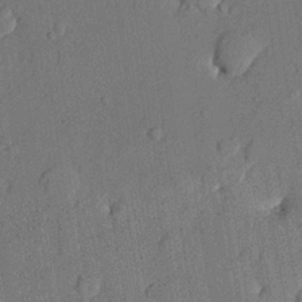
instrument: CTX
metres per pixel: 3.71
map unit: lHvf
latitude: 21.4238
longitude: 144.6519
